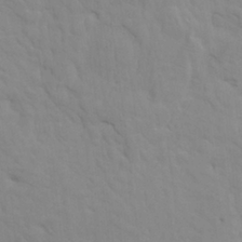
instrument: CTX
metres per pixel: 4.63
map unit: HNhu
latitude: 4.1389
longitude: -2.8947
